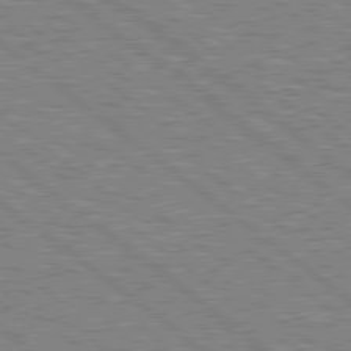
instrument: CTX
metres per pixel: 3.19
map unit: Hpe
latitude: 78.8947
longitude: -168.5168
